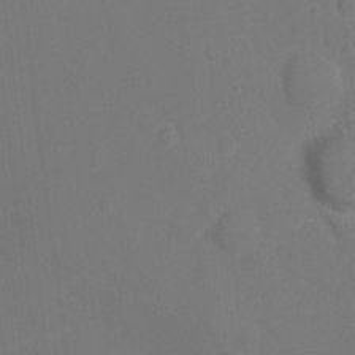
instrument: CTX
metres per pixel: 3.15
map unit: Hto
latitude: -0.8408
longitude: -34.6679
